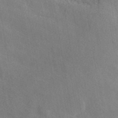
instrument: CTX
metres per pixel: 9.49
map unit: ANa
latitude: 41.7072
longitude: 50.8407
